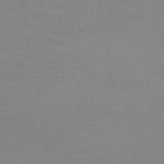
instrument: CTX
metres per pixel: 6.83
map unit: HNb
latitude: -48.5196
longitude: -46.3279
